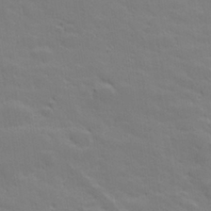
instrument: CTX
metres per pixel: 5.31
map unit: lHvf
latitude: 27.2159
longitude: 143.0864
